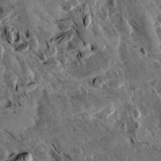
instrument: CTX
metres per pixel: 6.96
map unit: Aa
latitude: 13.1403
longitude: -144.1955
